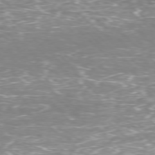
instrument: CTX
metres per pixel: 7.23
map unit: Hpe
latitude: -77.8044
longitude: 15.6722
